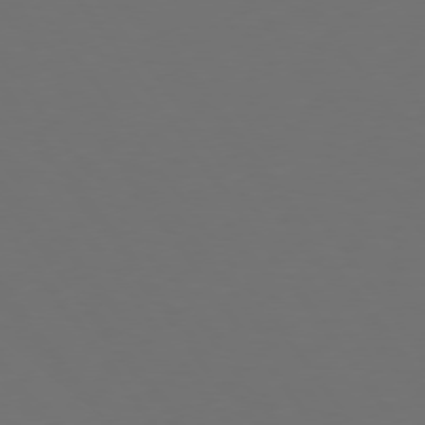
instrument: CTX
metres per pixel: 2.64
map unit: Hpe
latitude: 74.9703
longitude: -124.4223
